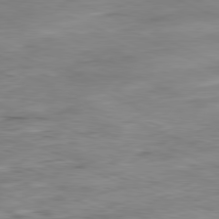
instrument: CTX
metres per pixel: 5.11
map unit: Ap
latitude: -81.7667
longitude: -69.5560
